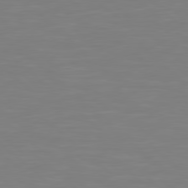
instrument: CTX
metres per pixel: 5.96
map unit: Hpe
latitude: 77.9717
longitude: -172.1388
